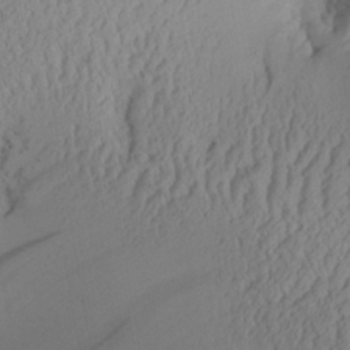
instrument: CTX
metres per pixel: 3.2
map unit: Aa
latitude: 25.9906
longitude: -132.9514
